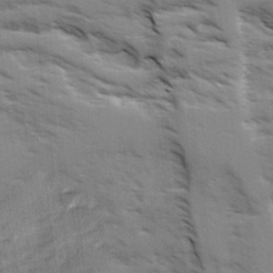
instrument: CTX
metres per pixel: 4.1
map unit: Ave
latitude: 1.3481
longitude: -110.2712
